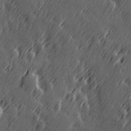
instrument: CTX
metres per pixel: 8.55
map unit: Hve
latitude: 26.4790
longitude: 145.8234
